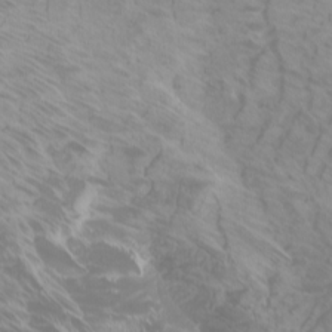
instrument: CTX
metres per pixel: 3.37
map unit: Htu
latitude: -5.8800
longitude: -74.5546
